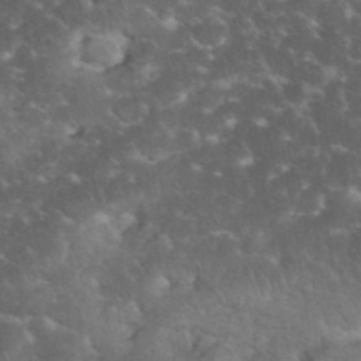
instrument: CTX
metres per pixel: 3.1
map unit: eHh
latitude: 34.7246
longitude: -65.2726
